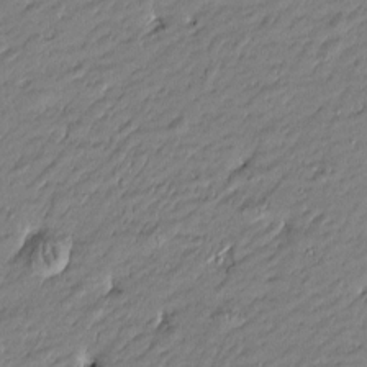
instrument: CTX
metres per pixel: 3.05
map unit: Htu
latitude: -5.5210
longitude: 177.0109
